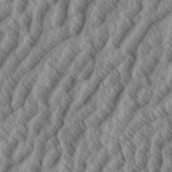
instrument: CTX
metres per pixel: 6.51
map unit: eHh
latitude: 34.4223
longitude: -139.2537
